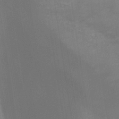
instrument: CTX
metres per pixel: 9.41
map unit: HNb
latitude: -44.9353
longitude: -45.1592
